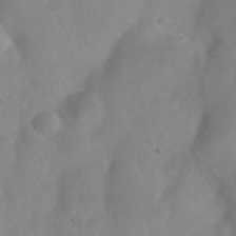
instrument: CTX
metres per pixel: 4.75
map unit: Nhu
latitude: 26.2901
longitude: -54.9325
